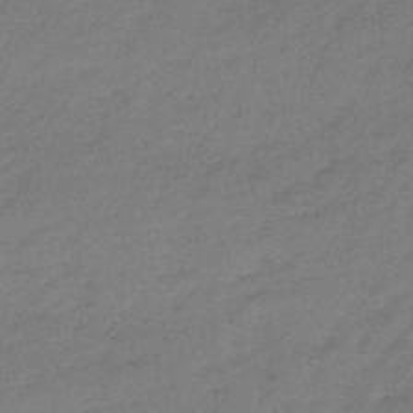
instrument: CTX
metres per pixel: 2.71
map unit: lHb
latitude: -44.9920
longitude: 69.9367
